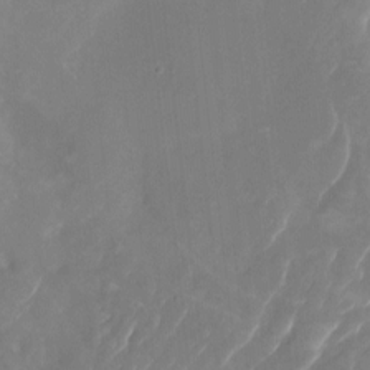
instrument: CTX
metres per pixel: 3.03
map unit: Nhu
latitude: -22.8219
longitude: -71.5371
